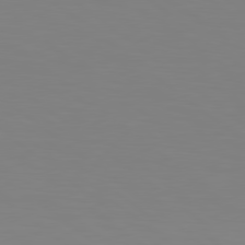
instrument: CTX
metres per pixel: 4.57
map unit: lApd
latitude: 79.0837
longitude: -172.6490
